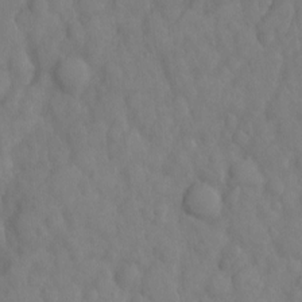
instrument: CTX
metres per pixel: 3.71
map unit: Hto
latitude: -2.8785
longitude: -33.8394
